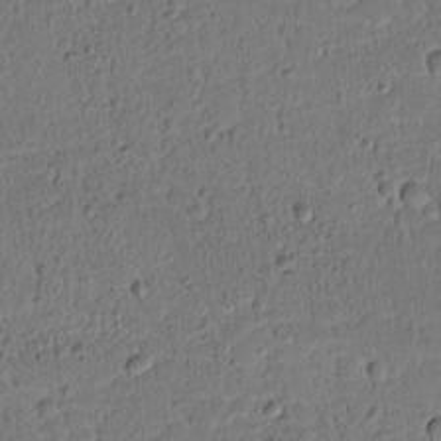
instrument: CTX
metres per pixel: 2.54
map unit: lAvf
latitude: 8.5924
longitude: 164.8786
